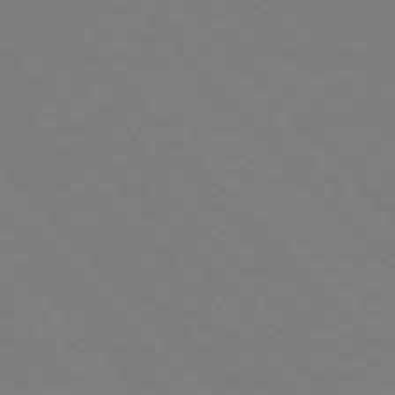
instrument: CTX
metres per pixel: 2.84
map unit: Hpe
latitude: 76.9891
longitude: -161.0836
